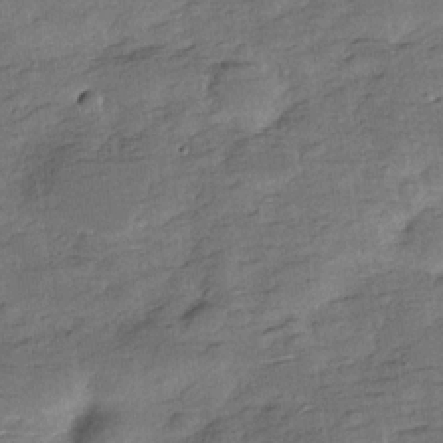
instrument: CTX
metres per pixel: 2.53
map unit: Hve
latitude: -27.8800
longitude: 92.1984
